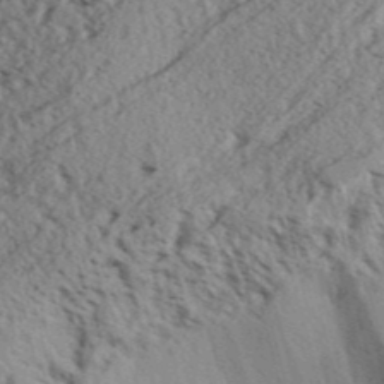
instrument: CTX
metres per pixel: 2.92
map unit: Aa
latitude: 31.1026
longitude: -137.0837
